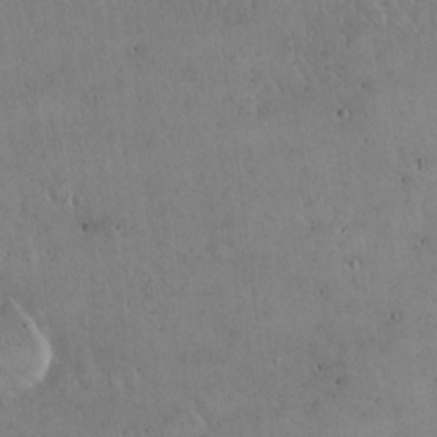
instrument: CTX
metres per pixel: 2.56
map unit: Hto
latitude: 16.3467
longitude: -59.4804
